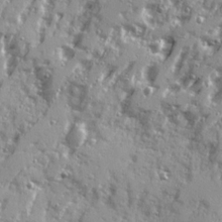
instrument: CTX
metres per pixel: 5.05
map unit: Ave
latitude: 21.3671
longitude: -131.1404
